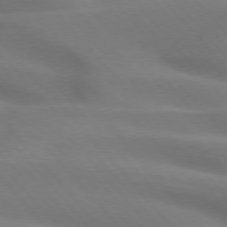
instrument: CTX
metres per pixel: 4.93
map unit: lApd
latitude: 74.9703
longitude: -60.8380
